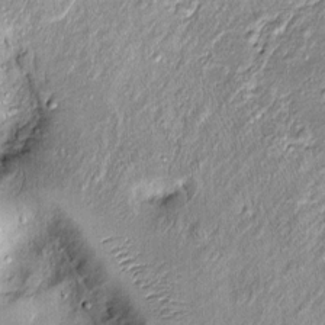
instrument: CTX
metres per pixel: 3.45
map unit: Htu
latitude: -5.9745
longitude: 158.8219
